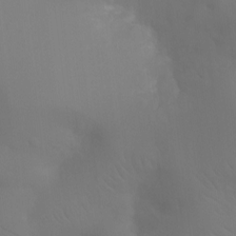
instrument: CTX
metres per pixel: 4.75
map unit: Ht
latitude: -11.7856
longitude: -44.7813
